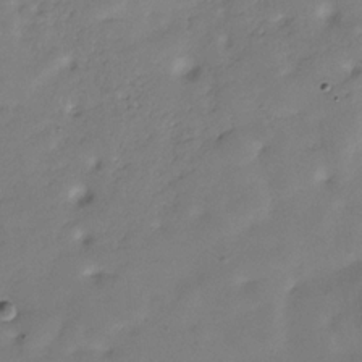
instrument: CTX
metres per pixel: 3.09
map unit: Hve
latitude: -30.0283
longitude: 90.4440
